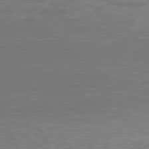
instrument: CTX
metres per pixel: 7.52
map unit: Hpe
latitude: 77.3481
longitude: -166.8191
